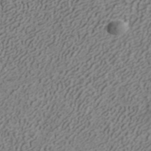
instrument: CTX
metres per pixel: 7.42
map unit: ANa
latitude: 42.0255
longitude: 30.2550
